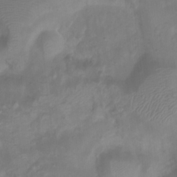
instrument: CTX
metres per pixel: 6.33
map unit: Htu
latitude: 2.6490
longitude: -21.8395
